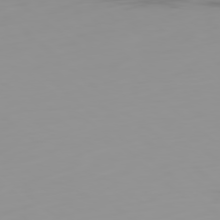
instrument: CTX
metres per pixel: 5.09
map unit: Ap
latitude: -79.4454
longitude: -68.8380
